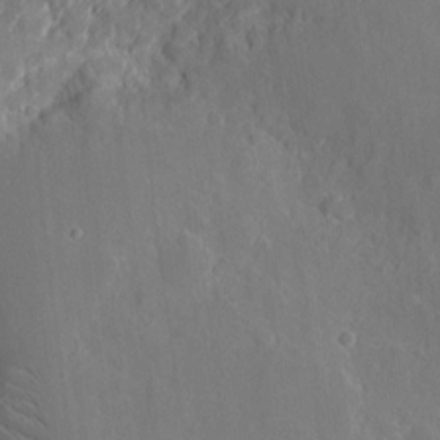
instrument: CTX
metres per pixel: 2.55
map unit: eHh
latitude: 9.8017
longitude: -70.8380
